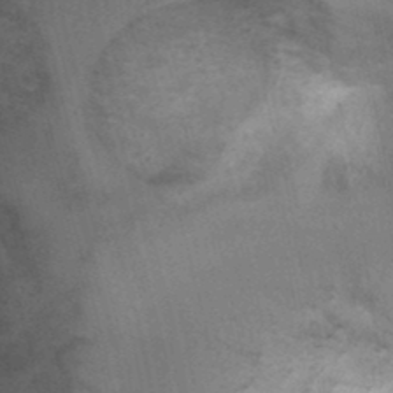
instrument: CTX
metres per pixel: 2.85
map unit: Nhu
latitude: 1.3859
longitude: -18.0255
